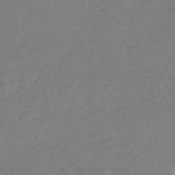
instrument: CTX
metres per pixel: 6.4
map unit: lHb
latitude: -45.2565
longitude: 70.4440
